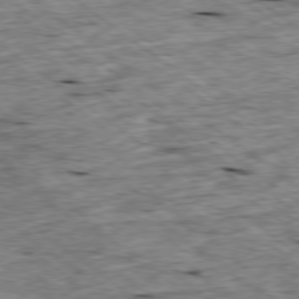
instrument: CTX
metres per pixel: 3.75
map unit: Ap
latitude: -79.1431
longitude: -88.1956
